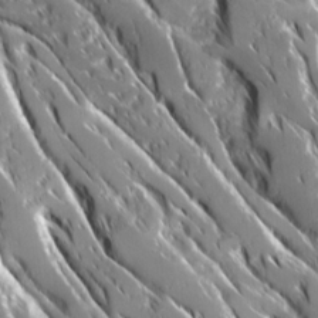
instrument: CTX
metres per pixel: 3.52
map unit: Ave
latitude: 16.8191
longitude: -130.3846
